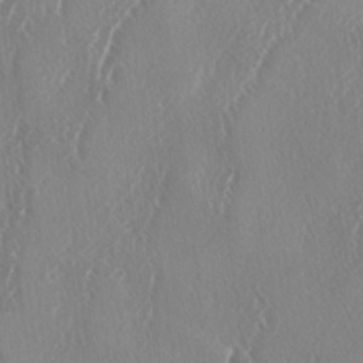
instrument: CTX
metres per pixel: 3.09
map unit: lAa
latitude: -4.5007
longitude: -126.3278
